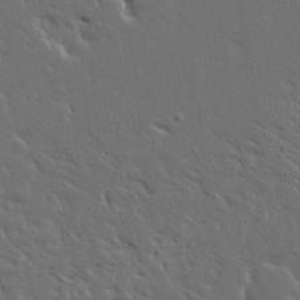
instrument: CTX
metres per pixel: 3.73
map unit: Ave
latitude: 14.6680
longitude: -139.1214
